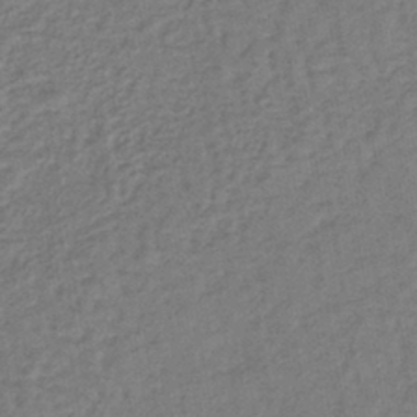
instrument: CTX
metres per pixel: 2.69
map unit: lHb
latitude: -38.6897
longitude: 63.3887
